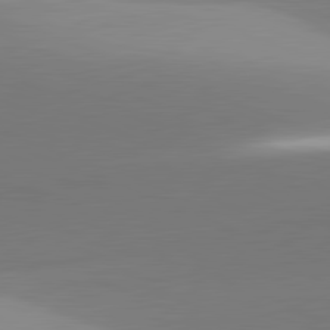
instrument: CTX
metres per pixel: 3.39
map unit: lApd
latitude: 81.7261
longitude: 141.1998
